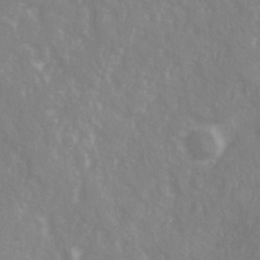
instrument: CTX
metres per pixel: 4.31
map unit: Ave
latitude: 20.9136
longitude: -131.9151
